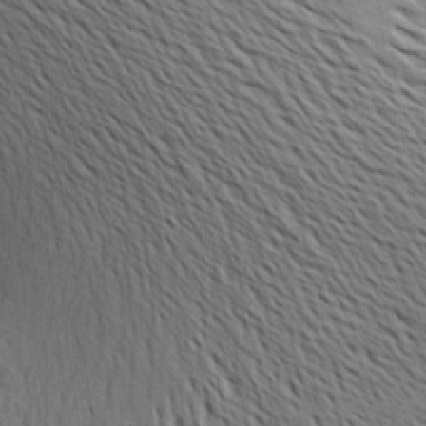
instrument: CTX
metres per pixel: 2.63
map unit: Aa
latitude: 26.3845
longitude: -143.4804
